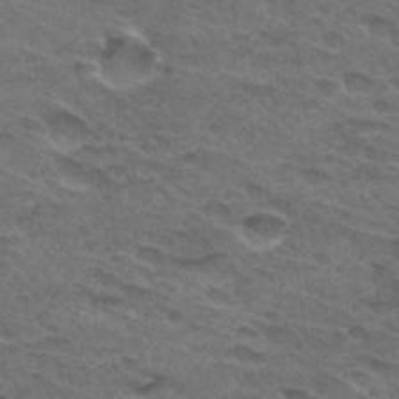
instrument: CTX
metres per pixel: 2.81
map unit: Hto
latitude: 32.2900
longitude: -47.5371
